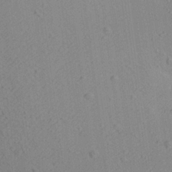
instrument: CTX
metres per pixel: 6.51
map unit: Aa
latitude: 21.8773
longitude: -139.4804
